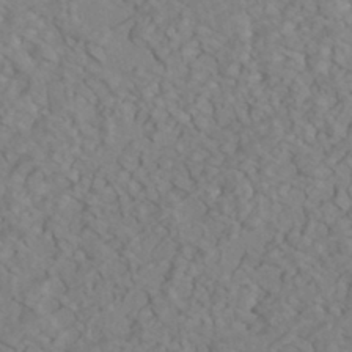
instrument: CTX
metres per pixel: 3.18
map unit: HNhu
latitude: -42.0283
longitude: 101.4832
